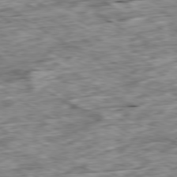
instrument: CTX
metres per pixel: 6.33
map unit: Ap
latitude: -80.1984
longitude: -90.3845
